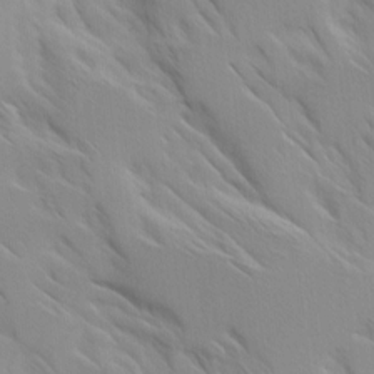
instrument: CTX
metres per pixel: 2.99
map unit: Ave
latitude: 9.0081
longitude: -103.8583
